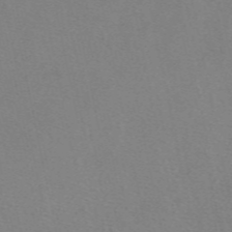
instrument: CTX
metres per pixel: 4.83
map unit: eAb
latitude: 48.9703
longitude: 107.4455
